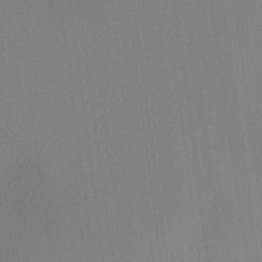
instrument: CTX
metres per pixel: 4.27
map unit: lHvf
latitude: 21.6127
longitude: 141.1620
